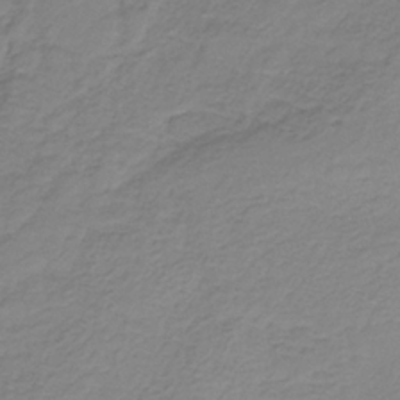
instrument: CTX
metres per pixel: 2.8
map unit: HNb
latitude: -34.3873
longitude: 53.1620
